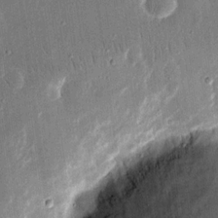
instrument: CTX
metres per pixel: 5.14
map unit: eHh
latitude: 16.9892
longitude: -70.7813
